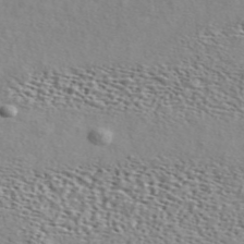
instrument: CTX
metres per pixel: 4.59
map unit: ANa
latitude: 45.7072
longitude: 49.6155
